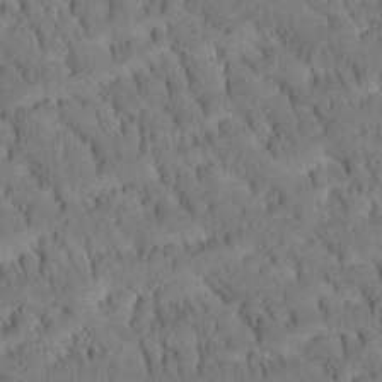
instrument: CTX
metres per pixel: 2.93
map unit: Htu
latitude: -3.7477
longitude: 172.6518
